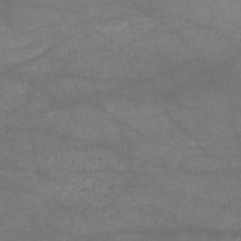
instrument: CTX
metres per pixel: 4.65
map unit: HNb
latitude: -51.3321
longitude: -39.4615
